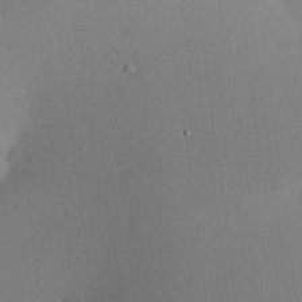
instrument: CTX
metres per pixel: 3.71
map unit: Hve
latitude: 18.4223
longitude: 149.0676
